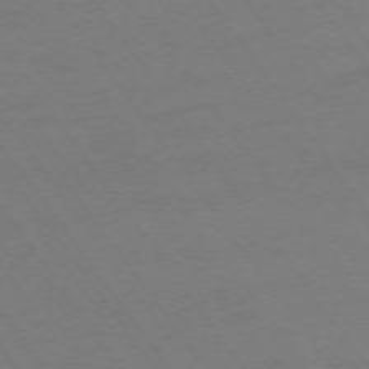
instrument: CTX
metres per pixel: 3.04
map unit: Ap
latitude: -74.6330
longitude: -70.8191
